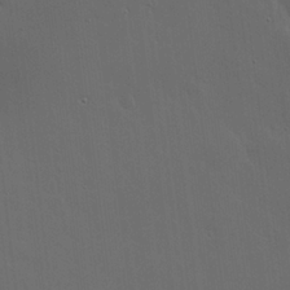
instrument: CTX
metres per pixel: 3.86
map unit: lHvf
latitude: 18.3278
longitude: -117.8206
